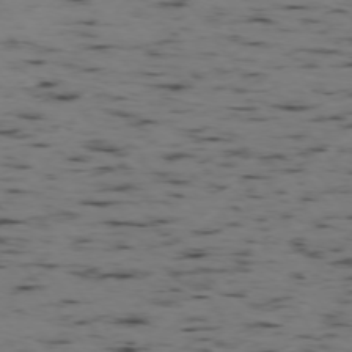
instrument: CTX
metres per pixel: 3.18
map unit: Hpe
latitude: -74.2740
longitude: 2.9163
